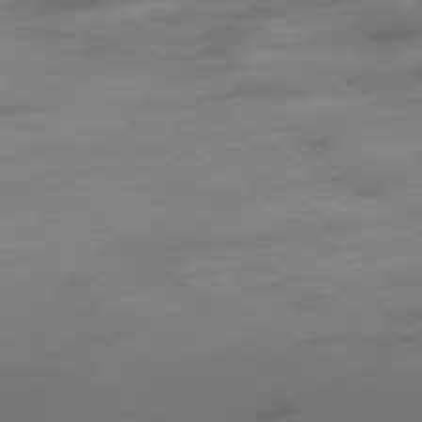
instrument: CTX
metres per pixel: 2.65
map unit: Hpe
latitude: -78.9352
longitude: -19.1025
